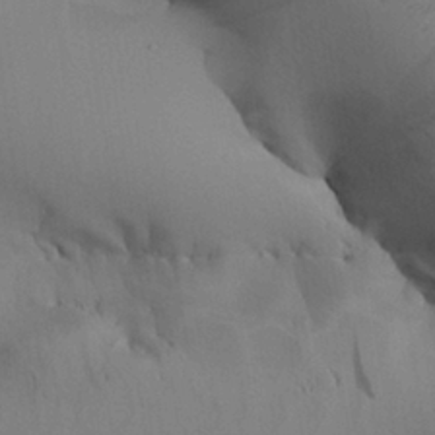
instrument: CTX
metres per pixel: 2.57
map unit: Aa
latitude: 26.6680
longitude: -129.2537
